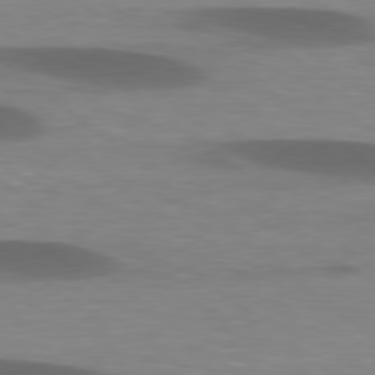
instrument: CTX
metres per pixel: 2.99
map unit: lApd
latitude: 78.9703
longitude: -48.2145
